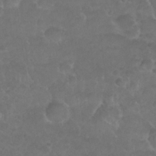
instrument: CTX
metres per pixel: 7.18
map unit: Nhu
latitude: 26.6491
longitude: -52.8380
